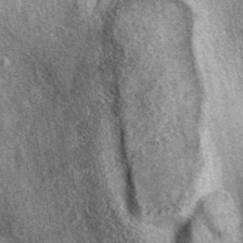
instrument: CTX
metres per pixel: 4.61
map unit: eAb
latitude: 39.9528
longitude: 106.9353
